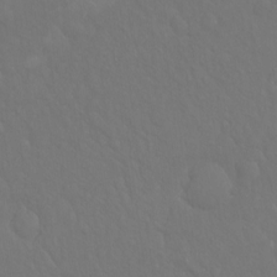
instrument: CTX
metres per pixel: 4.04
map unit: Hto
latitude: -8.0850
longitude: -45.8583
